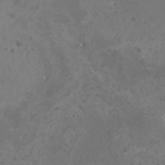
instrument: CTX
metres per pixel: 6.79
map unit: HNhu
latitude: -1.4833
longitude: 1.4833
